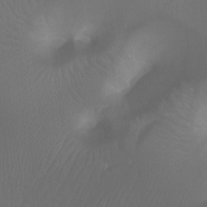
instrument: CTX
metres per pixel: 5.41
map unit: Ht
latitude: -7.1242
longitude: -30.4412
